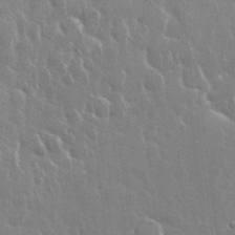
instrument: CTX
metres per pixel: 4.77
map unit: Nhu
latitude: 28.4979
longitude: -62.4979
